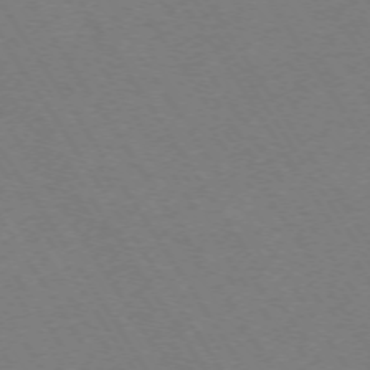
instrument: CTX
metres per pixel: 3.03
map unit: Ap
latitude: -73.2754
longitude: -70.7813
